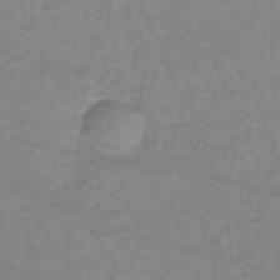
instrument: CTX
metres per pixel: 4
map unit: lHb
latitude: -35.0486
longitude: 72.2361
